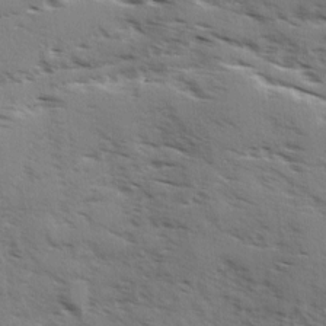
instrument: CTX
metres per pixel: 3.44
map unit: Ave
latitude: 1.3103
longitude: -110.8191
